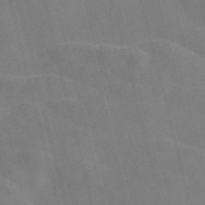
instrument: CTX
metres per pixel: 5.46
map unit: Nve
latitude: -57.5966
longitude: 54.8597
